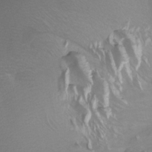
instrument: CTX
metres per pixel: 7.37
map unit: Aa
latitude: -3.8233
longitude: -71.8016
